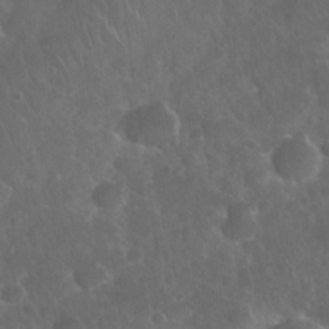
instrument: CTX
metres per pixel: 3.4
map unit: Nhu
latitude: 27.7450
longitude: -62.5168
